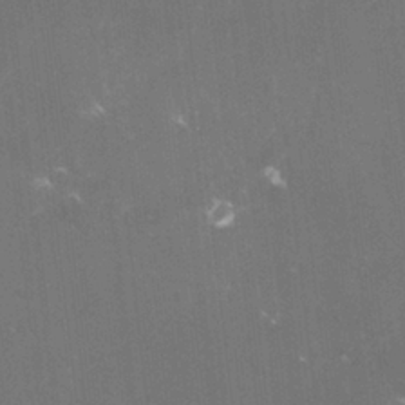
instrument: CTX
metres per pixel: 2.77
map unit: lHvf
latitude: -15.0109
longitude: -100.9892
